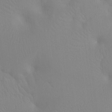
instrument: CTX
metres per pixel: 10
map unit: Ht
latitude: -8.1795
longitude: -33.9150
